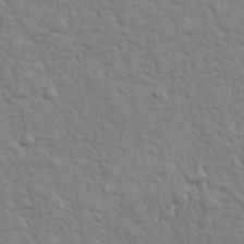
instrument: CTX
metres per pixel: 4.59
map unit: lHvf
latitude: 24.1199
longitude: 143.6343
